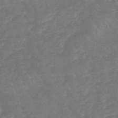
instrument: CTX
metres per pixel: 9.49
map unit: lHb
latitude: -48.2551
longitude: 72.8786
